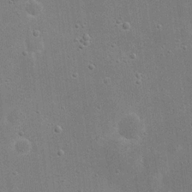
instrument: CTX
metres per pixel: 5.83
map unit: eHh
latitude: 21.0081
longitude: -68.3656
